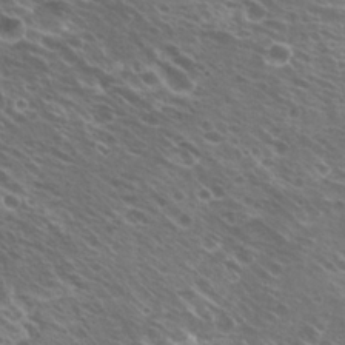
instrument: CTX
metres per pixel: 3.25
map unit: Hto
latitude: 21.7261
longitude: -31.4427
